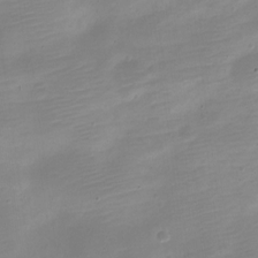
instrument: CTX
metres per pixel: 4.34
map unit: Nve
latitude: -21.5021
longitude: 105.2376
